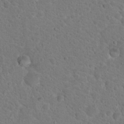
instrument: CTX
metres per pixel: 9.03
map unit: Nhu
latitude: 18.1766
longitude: -31.7261
